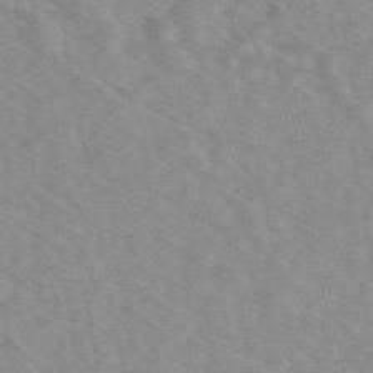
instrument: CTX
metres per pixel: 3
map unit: eAb
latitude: 48.0444
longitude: 120.7652
